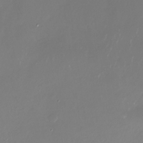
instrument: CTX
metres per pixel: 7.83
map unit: Nhu
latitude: -29.5966
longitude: -77.1592
